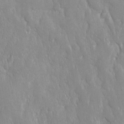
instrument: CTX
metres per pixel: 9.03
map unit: Ave
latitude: -11.0487
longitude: -120.3090
